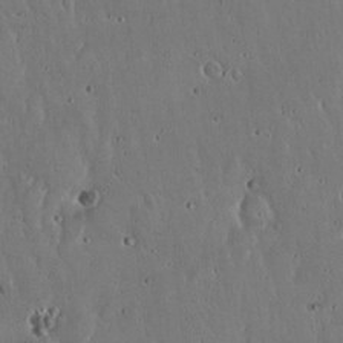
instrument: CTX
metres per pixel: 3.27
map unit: Hto
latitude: 17.8394
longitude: -59.6127
